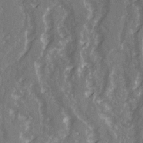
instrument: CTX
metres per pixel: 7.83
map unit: Ave
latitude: 21.7639
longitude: -132.6113
